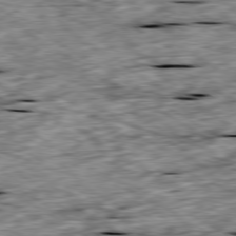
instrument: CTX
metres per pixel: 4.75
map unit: Ap
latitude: -80.1984
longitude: -90.6113
